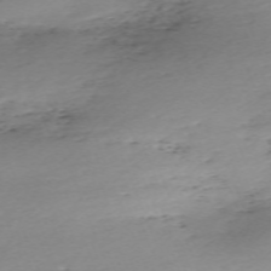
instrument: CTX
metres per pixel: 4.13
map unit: Nhu
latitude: -67.3887
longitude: 39.5588
